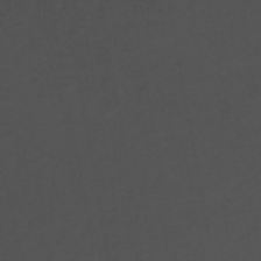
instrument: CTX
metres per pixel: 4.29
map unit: ANa
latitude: -41.6155
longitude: 104.6518
